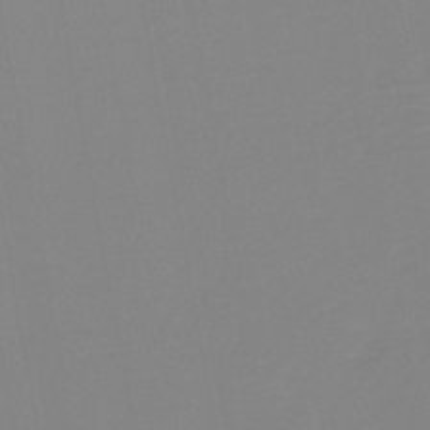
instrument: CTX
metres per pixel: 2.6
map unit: lHb
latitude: -44.9164
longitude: 56.3873
